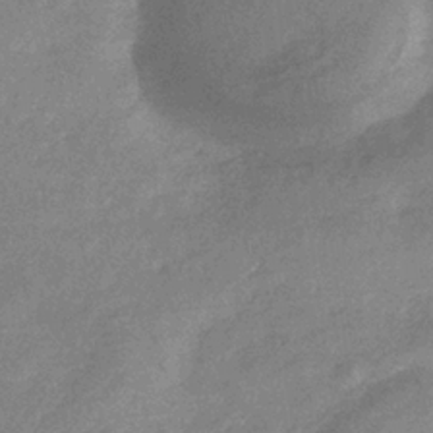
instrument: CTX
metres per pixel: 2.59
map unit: lHb
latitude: -33.1809
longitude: 69.3698
